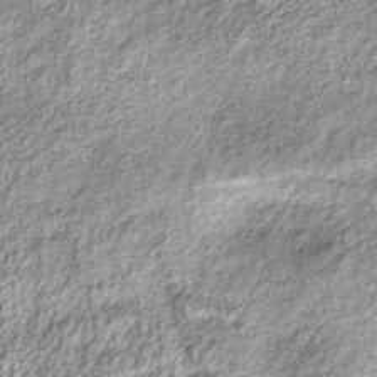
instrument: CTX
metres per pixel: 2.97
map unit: lHb
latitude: -38.4251
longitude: 67.8612
